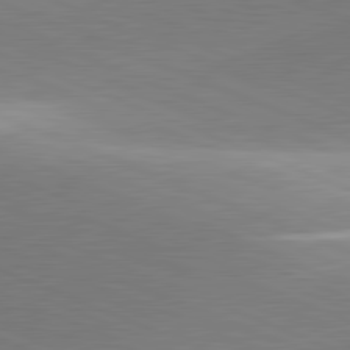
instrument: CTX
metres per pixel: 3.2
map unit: lApd
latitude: 81.5938
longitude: 135.8989
